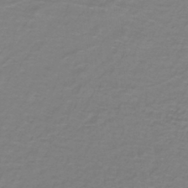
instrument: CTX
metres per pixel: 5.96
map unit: lHb
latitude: -41.8422
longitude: 56.5574
